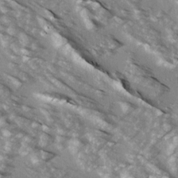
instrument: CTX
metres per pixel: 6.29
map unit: Ave
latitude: 16.2145
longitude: -129.9150
